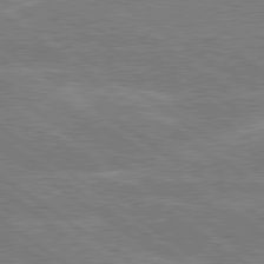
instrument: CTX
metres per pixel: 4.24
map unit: Hpe
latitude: 79.1214
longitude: -130.4223
